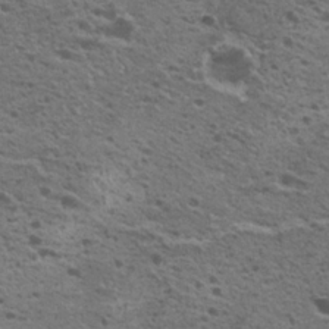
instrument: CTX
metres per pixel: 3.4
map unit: Nhu
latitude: 19.8394
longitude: -31.2726
